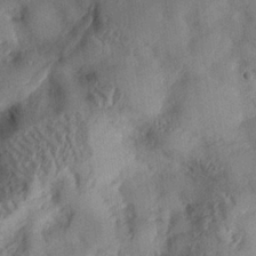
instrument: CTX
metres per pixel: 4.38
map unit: eHh
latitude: 26.6869
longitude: -82.0444
